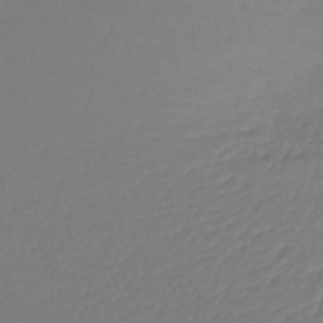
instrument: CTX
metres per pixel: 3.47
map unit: lHb
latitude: -42.8785
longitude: 59.5210
